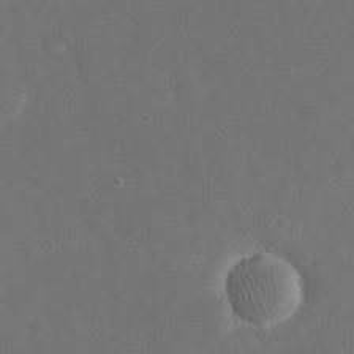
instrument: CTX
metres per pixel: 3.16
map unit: eHh
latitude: 20.7058
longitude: -68.6302
